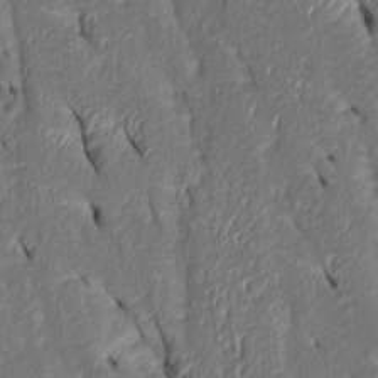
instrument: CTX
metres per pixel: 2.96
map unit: Htu
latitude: 1.3292
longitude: 148.7841
